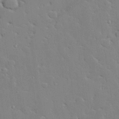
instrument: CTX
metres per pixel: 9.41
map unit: Hve
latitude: 25.5182
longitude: -90.4601
